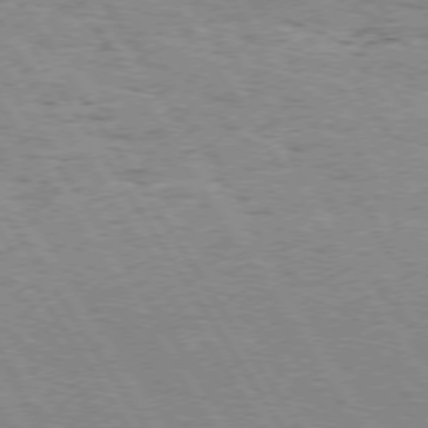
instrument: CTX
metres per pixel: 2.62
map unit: Hpe
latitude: 73.1970
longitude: -143.8772
